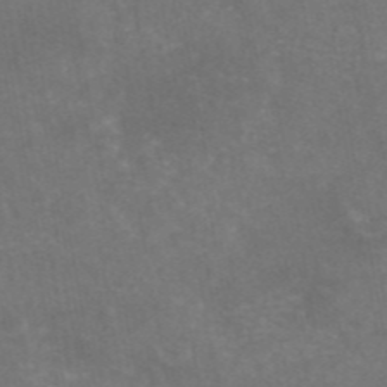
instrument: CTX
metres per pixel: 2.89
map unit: eAb
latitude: 46.5735
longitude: 124.6518
